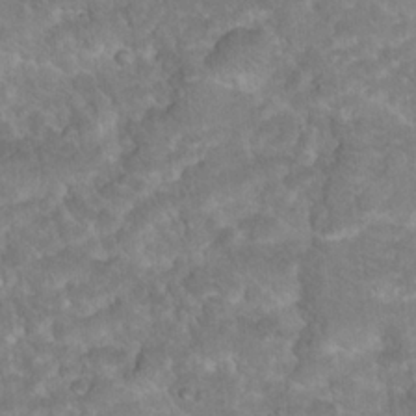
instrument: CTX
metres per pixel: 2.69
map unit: Hto
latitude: 18.4790
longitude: -35.6505
